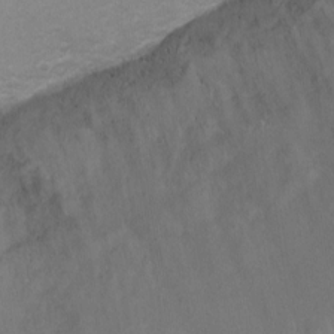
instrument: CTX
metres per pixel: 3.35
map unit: Ht
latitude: 3.0269
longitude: -28.9513
